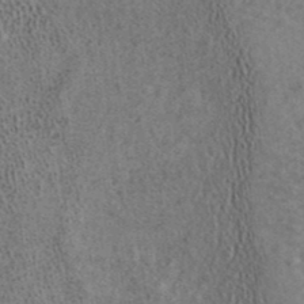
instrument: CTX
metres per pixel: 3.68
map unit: ANa
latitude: 40.1955
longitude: 17.6344
